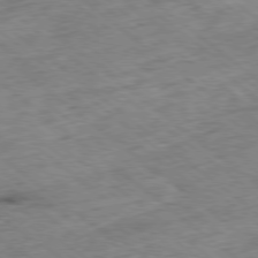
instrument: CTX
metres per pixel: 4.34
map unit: Ap
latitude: -79.1053
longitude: -48.8002
